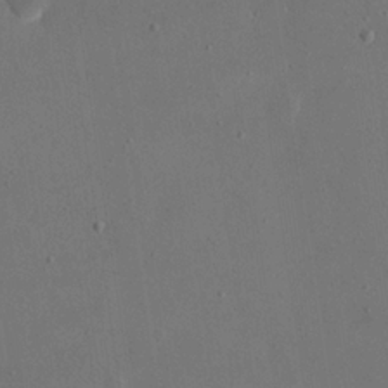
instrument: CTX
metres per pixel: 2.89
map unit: eHh
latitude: 19.2726
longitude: -68.7057
